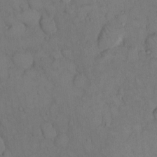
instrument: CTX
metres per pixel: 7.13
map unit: Hto
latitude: 11.2726
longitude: -61.2159
